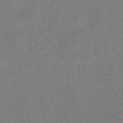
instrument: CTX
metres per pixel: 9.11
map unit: lHb
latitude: -49.1620
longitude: 79.4076
